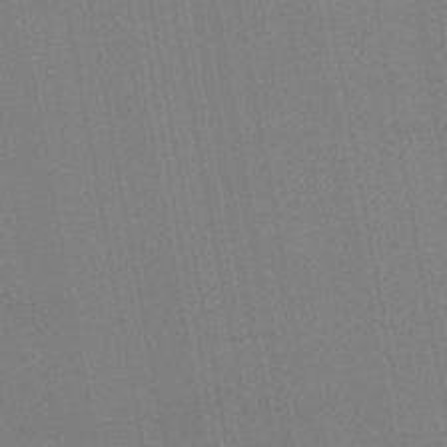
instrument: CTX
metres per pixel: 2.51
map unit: eHb
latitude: -44.7841
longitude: 87.2565
